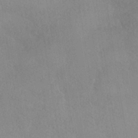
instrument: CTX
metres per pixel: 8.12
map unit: HNhu
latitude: -40.3495
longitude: 97.2187
